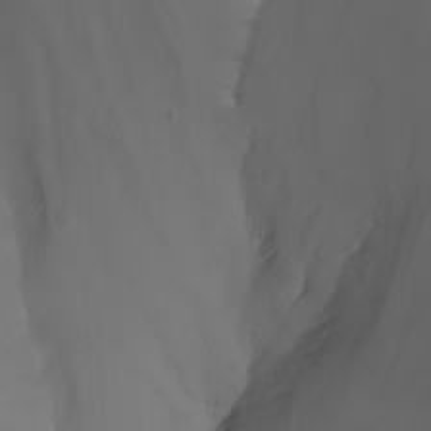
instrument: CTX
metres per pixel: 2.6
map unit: Nhu
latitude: -7.2187
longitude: -85.8017
